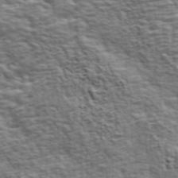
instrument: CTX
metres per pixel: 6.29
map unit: ANa
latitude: 43.9339
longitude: -85.6316
